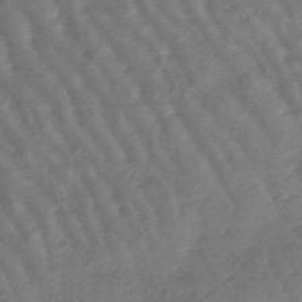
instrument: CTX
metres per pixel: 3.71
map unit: lHb
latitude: -47.8800
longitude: 77.3699
